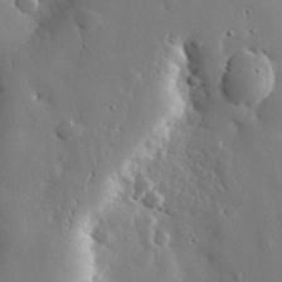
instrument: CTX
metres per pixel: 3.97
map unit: eHh
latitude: 30.5924
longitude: -80.8380
